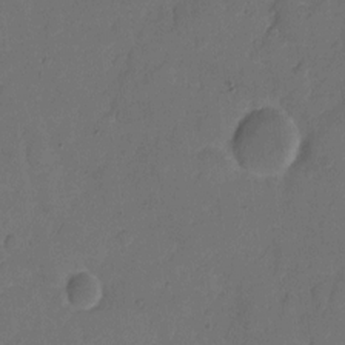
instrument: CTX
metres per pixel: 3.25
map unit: eHh
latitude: 5.7261
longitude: -65.3671
